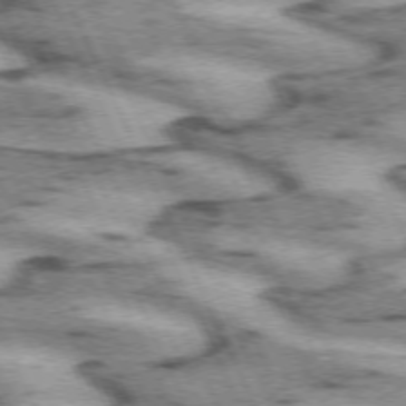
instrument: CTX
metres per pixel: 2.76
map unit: lApd
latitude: 72.0633
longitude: -54.7246
